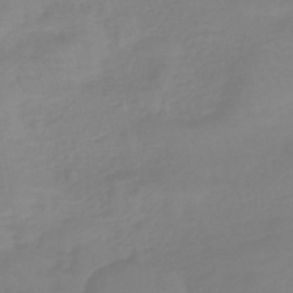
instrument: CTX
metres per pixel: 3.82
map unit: HNb
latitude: -44.8408
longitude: 54.3684
